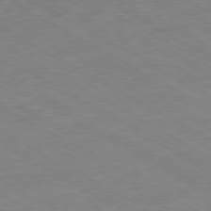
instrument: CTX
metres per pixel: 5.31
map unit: Ap
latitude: -80.6330
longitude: -93.5749
